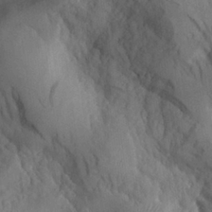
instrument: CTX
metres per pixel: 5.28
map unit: Aa
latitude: 26.3089
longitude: -132.3467
